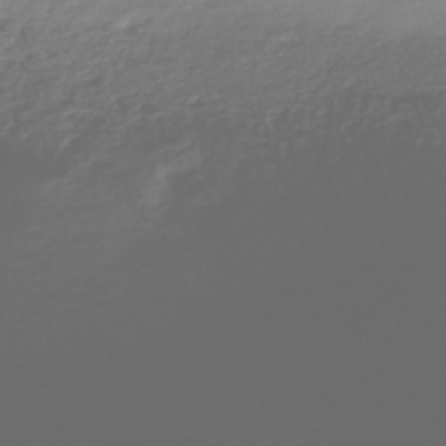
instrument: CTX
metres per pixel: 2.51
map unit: HNhu
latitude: -43.3131
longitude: 103.9367
